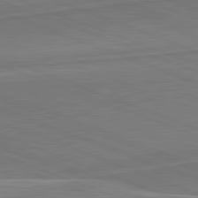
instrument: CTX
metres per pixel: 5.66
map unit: lApd
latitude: 82.2144
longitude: 140.2739
